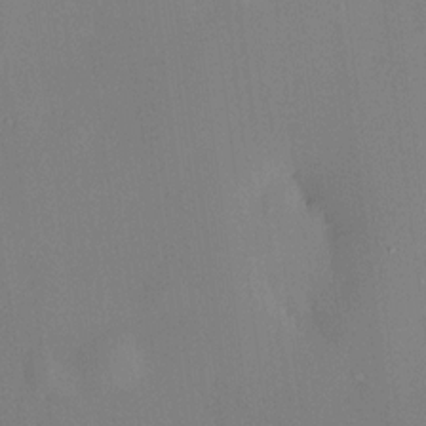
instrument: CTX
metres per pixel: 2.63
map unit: HNhu
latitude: 13.8206
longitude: 13.7478
